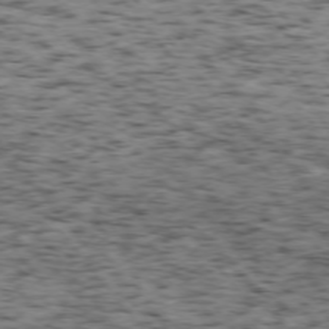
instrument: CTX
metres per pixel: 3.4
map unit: Ap
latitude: -75.8612
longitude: -61.7827
